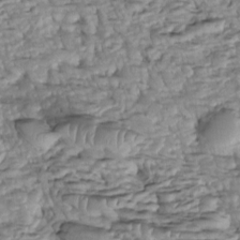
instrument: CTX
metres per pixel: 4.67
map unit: Htu
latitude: -5.4454
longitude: 154.4062
